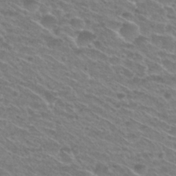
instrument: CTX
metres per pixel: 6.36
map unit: Nhu
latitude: 29.8961
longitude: -48.8947
